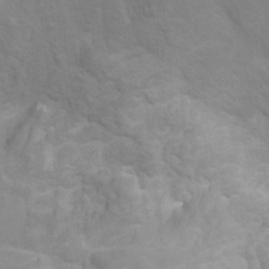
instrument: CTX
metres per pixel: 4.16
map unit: Hto
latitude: 6.8758
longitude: -35.8016
